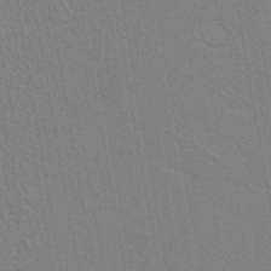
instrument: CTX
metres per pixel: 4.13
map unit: ANa
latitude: 39.6316
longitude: 21.9556
